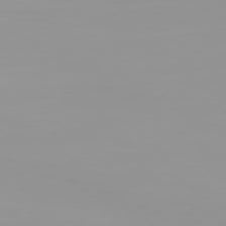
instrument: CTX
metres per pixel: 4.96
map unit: Ap
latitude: -79.5210
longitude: -94.3845
